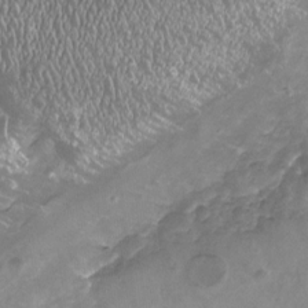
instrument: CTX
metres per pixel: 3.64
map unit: Nhu
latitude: -19.3132
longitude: -56.6490
